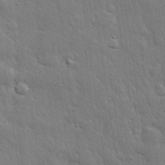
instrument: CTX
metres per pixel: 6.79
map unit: eHh
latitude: 31.1781
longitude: -78.7624
